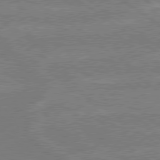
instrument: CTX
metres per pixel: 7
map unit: Hpe
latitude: 78.8947
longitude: -130.8191
